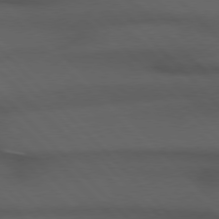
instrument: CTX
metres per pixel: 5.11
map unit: Hpe
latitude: 77.0836
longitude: -155.8961
